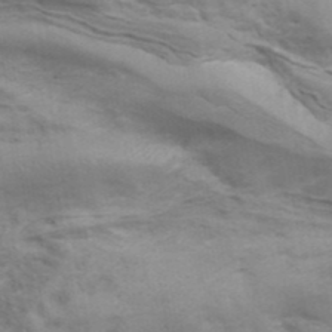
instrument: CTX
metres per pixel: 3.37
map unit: ANa
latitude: 41.4237
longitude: 14.4629
